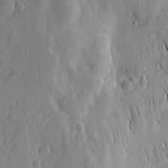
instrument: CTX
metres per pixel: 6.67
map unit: Nhu
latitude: -5.4265
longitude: -150.2900
